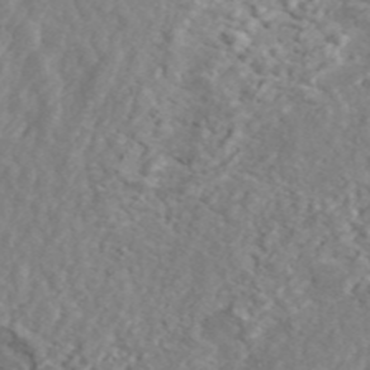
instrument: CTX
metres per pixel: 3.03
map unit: ANa
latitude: 45.0080
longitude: 23.4077
